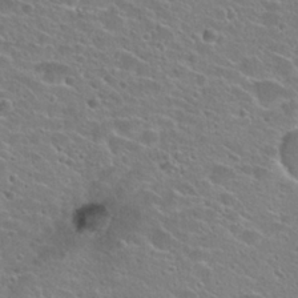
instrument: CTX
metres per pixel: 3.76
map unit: Hto
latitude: 24.7624
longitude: -44.8947
